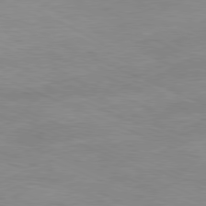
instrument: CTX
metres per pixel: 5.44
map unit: Ap
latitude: -81.2943
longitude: -96.5924
